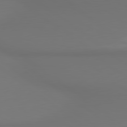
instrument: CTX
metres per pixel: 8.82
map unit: lApd
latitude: 80.5924
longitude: 153.7666
